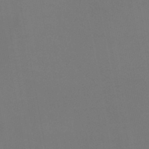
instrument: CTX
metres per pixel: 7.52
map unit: eHb
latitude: -37.9178
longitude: 74.9353
